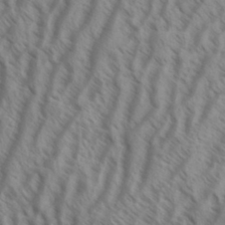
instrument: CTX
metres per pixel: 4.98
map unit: Aa
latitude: 33.8205
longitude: -139.1214
